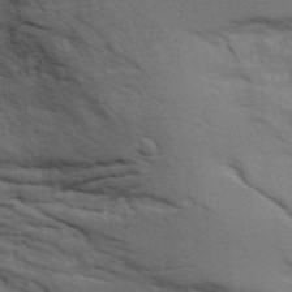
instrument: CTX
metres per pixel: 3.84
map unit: Ave
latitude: 15.6694
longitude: -129.5749
